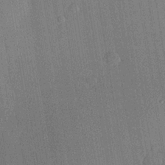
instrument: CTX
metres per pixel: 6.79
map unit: lHvf
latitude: 20.1956
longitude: 144.8408
